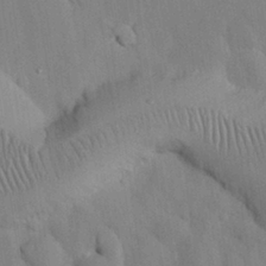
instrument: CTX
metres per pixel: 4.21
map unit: Nhu
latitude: 26.6302
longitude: -72.2145
